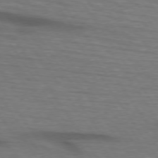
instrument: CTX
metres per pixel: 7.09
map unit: lApd
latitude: 74.3089
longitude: -74.7246
